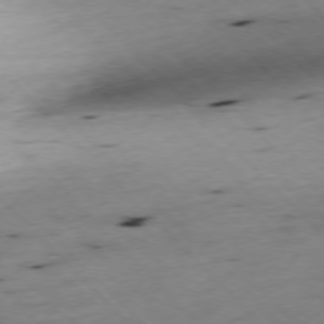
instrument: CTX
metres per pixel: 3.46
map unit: Ap
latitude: -77.0864
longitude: -60.1766
